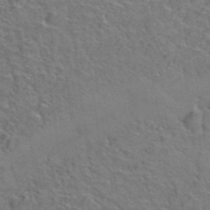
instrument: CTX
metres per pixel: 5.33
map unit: Hto
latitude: 38.3467
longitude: -44.0255
